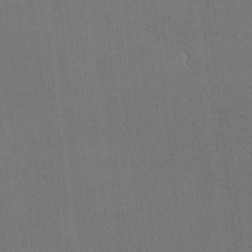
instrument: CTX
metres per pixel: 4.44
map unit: Nhu
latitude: 0.8002
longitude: -78.8380
